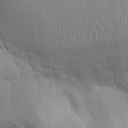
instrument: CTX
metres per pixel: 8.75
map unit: Nhu
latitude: 17.5938
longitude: -74.9892
